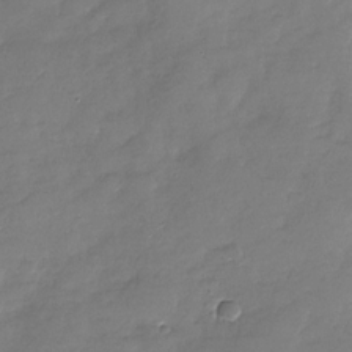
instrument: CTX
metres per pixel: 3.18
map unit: Nhu
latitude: -28.4818
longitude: -62.1578
